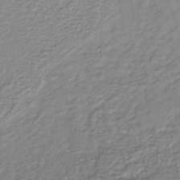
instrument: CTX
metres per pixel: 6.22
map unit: lHb
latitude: -40.5007
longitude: 61.3888
